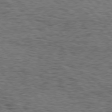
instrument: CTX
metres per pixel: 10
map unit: Hpe
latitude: 75.9150
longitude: -135.0269
